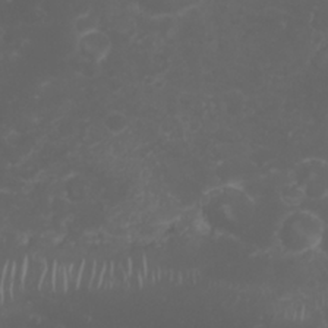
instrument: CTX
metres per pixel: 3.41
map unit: Nhu
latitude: 23.8394
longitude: -60.2333
